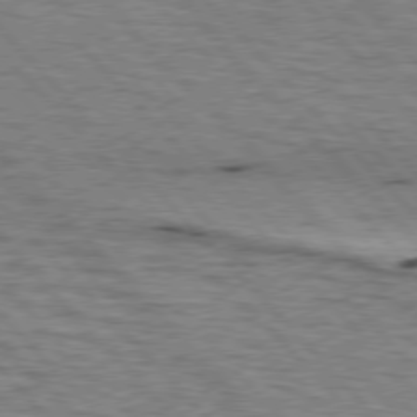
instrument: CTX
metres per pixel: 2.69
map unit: lApd
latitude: 76.6868
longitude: -72.1389
